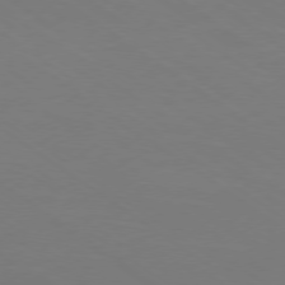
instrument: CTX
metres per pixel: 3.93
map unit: Ap
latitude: -79.2187
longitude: -61.3859
